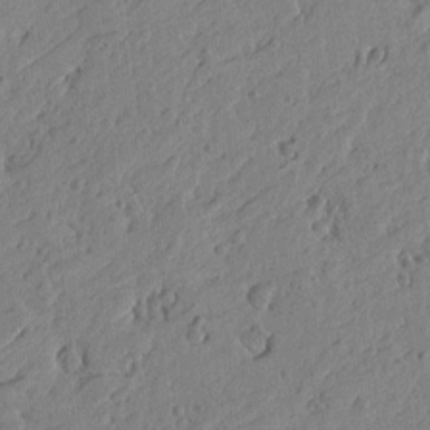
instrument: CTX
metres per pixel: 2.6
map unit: Htu
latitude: -4.2928
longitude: -179.1592
